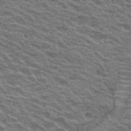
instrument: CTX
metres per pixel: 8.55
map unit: Hto
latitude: 23.2915
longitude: -37.4238
